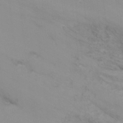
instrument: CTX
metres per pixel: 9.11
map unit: Ht
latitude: -10.9731
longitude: -33.9717
